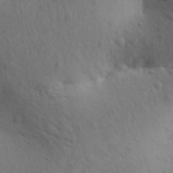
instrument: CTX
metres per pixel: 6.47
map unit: Aa
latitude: 29.8394
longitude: -146.5735
